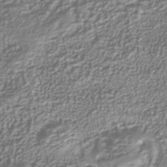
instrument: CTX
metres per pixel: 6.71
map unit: Nhu
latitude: -39.4266
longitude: -84.9703
